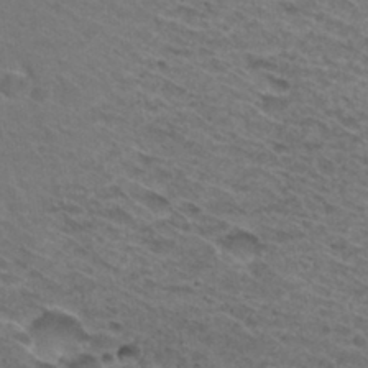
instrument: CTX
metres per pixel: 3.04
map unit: Hto
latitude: 31.2159
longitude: -47.0081
